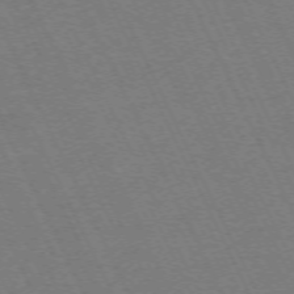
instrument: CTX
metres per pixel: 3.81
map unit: Hpe
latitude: -71.2943
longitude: 12.9353
